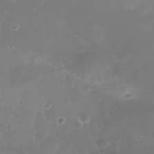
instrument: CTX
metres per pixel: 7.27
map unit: Nhe
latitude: -38.1795
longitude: -118.4979
